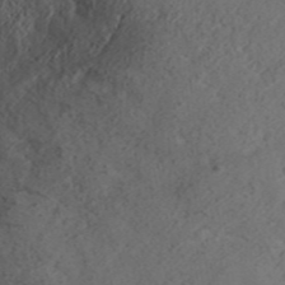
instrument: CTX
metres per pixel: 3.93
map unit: ANa
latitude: 35.8016
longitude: 13.6533
